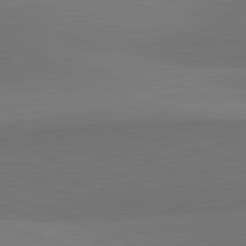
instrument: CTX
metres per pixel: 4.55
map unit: lApd
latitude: 82.1011
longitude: 149.1620
